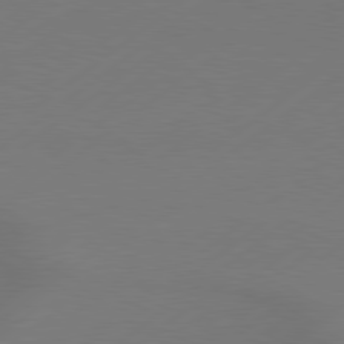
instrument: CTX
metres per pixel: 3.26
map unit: lApd
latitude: 79.2537
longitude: -131.5749
